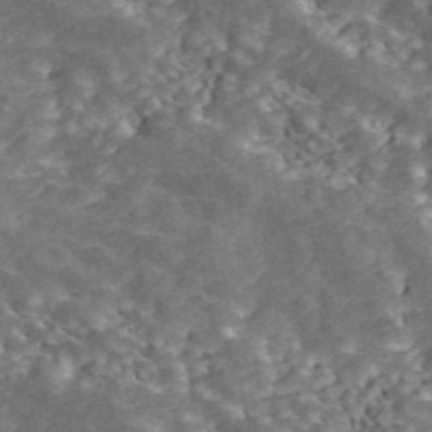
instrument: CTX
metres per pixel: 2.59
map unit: ANa
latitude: 45.8206
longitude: 38.6140
